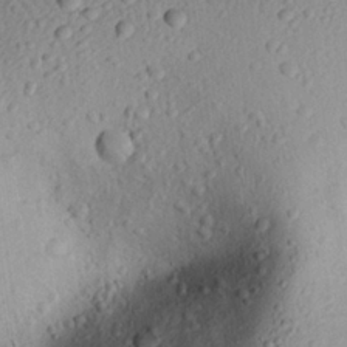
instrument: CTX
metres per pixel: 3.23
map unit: eHh
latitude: 25.6693
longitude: -76.5356
